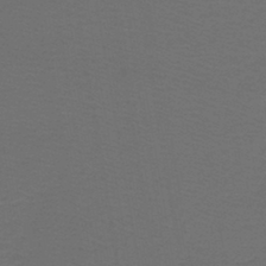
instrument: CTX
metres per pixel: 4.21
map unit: lHb
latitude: -43.6532
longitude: 53.1053
